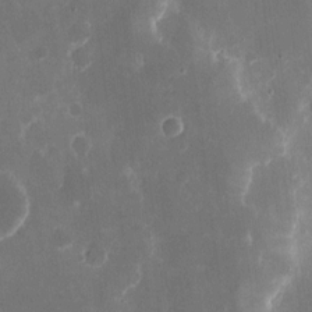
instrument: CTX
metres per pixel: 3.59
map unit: eHh
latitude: 8.6869
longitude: -69.0837
